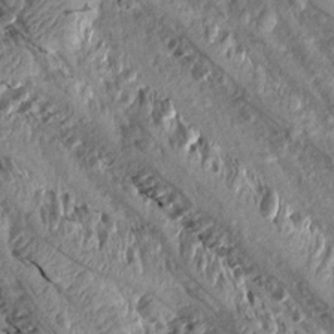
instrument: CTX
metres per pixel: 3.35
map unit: Aa
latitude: 15.4049
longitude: -144.9891
